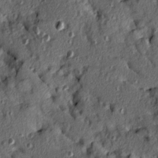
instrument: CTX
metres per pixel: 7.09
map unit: Ave
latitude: 10.2712
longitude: -101.9906
